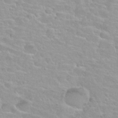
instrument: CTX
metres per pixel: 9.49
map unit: Nhu
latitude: 27.7828
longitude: -53.4805
